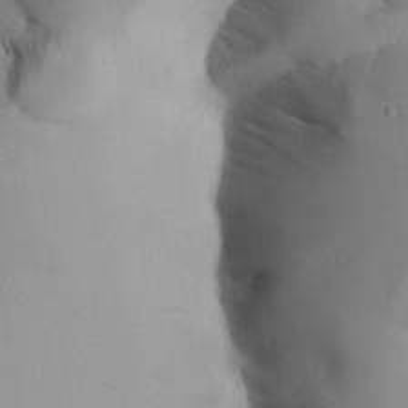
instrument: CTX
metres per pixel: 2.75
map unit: Aa
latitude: 25.1025
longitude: -128.9702
